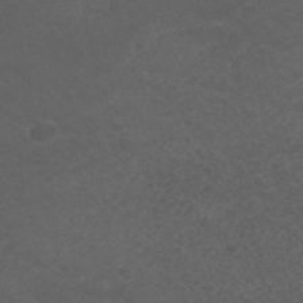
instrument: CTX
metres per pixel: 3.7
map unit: ANa
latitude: 41.2536
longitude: 25.8800
